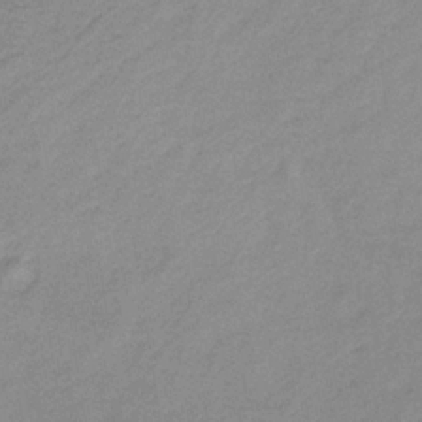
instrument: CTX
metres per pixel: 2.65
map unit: HNb
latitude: -33.3132
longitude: 56.4818
